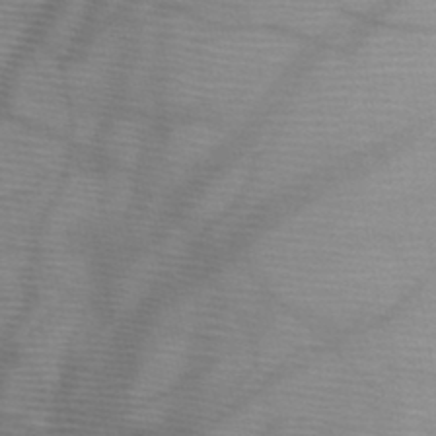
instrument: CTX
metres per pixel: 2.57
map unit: HNb
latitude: -46.7274
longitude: -41.2159
